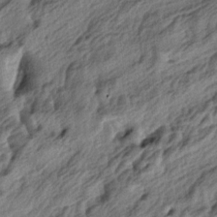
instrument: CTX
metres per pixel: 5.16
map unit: lAa
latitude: -5.0297
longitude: -124.0255
